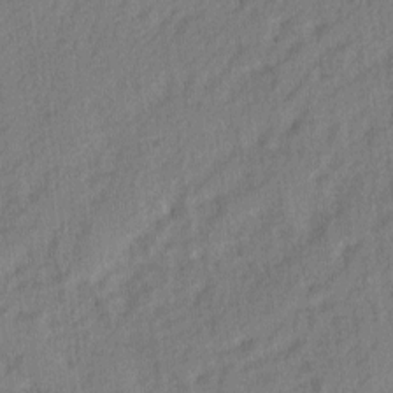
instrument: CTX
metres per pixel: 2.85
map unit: Ave
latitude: 2.4979
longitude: -110.4412
